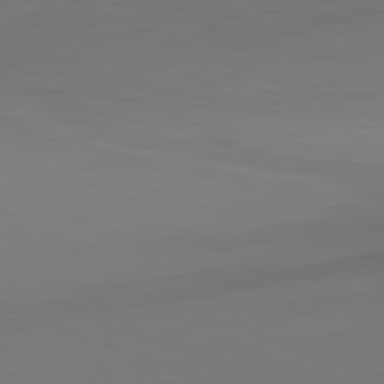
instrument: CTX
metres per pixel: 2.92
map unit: Hpe
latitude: -82.1417
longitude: 7.7855
